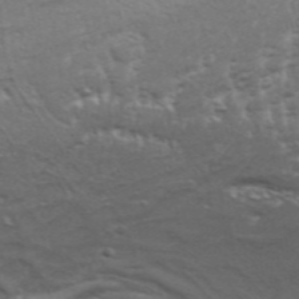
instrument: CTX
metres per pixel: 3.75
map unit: Aa
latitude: 33.9150
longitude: -136.0255
